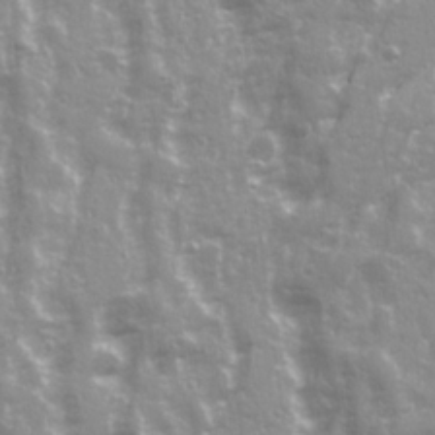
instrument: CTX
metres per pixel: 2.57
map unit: Ave
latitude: 21.6505
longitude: -132.7435
